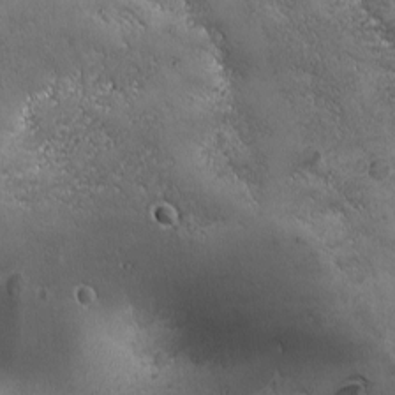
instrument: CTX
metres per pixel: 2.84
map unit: Ave
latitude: -7.5777
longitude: -121.7450
